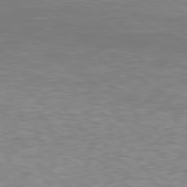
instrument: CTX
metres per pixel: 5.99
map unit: Hpe
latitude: 78.0255
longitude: -121.8773
